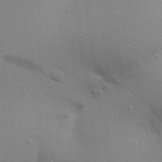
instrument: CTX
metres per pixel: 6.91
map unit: Aa
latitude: 29.4048
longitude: -147.0837
